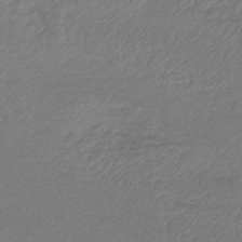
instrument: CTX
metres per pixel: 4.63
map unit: lHb
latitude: -43.7666
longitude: 79.6533
